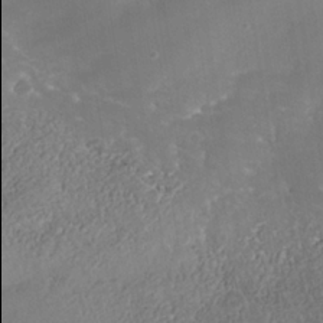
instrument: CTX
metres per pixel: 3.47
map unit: Nhe
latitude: -38.3118
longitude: -117.9906
